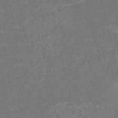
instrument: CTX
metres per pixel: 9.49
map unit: HNb
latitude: -51.0108
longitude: -49.1025
